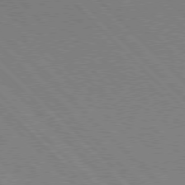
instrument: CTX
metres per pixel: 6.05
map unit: Hpe
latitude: 76.7813
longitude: -127.2537
